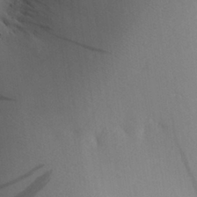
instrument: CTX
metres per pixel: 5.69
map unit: Aa
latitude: 28.8191
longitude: -145.3481
